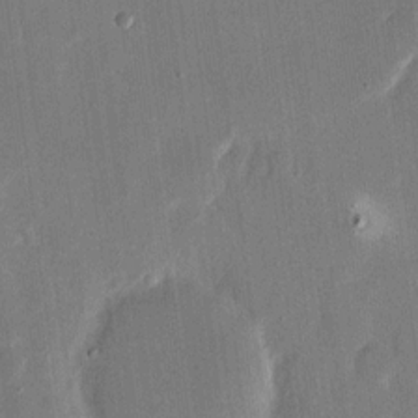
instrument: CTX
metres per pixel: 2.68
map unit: eHh
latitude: 14.9892
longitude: -70.4412
